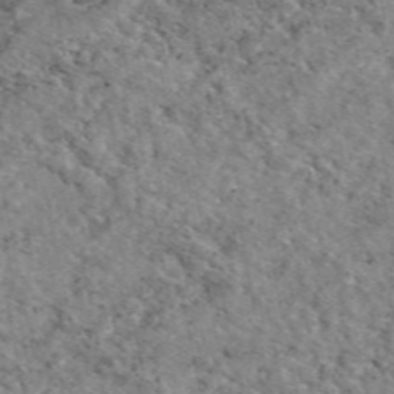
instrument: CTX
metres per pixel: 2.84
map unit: eAb
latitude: 49.6316
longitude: 111.6910
